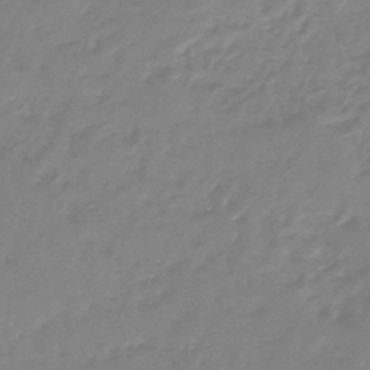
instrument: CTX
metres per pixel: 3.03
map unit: eHb
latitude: -46.1417
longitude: 83.1620
